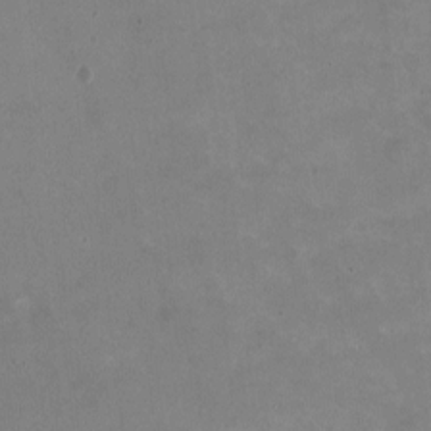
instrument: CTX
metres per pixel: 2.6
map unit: HNhu
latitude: -1.2754
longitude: -3.4048
